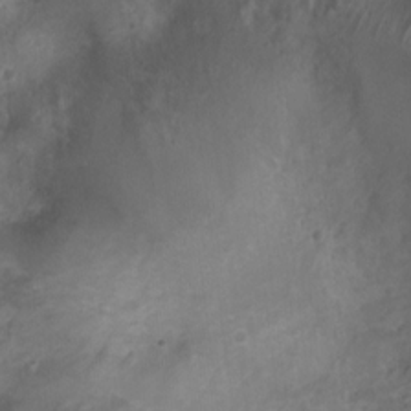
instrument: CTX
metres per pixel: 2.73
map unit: Nhu
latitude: 6.8569
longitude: -21.4804
